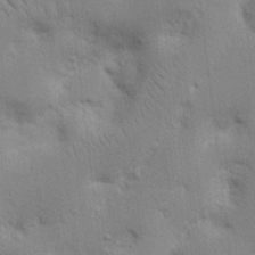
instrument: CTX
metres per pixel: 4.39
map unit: Nhu
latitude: 17.0647
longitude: -74.8758
